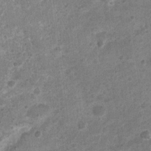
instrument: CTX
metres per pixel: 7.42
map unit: Nhu
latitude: 2.9702
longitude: -16.1955
